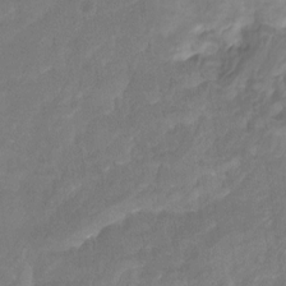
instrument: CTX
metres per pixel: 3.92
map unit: Ht
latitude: -14.0850
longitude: -57.5749
